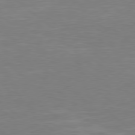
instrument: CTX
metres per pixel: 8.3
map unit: Hpe
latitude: 78.5546
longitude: -125.6882
